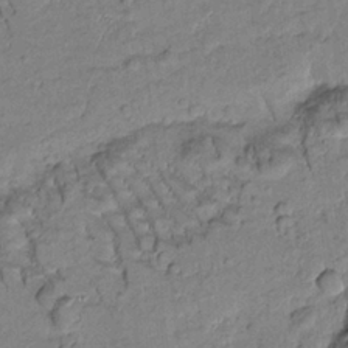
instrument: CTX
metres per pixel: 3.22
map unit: Htu
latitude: -2.0661
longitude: 173.3132
